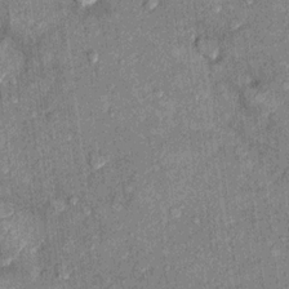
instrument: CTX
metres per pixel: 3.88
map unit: Hto
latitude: 10.4412
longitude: -37.5938
